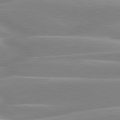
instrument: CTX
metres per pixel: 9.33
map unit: lApd
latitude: 80.3656
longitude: -129.1214
